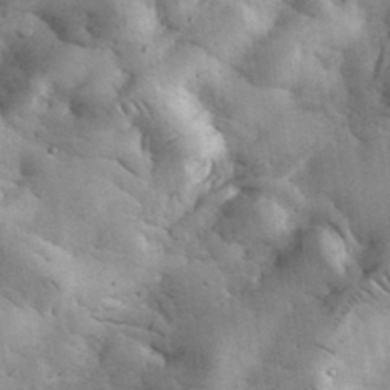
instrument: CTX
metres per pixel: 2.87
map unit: eHh
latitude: 35.4426
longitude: -68.2334
